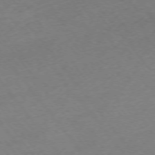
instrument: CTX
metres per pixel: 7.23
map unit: Ap
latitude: -75.2565
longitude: -70.7435
